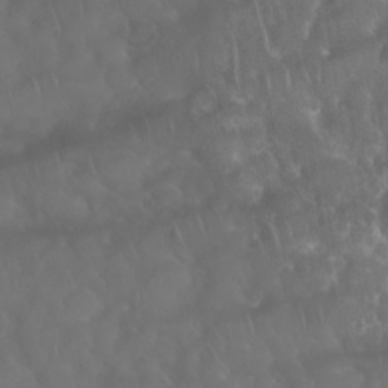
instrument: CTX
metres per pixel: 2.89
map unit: Nhu
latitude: 28.4790
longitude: -65.2348
